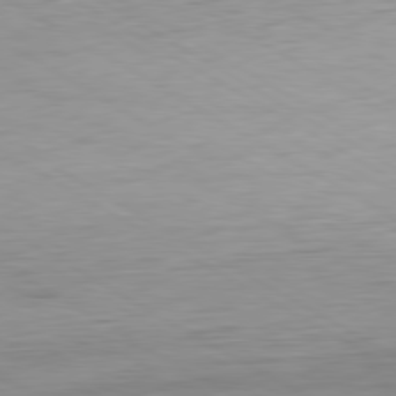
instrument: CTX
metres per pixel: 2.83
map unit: Ap
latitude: -80.6897
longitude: -79.6505
